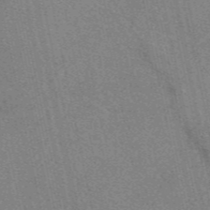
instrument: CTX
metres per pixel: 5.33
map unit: eAb
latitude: 48.3845
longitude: 112.8597
